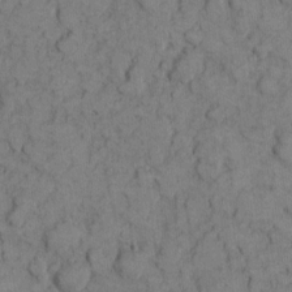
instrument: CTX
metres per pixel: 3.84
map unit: eHh
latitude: 7.8205
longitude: -64.7057
